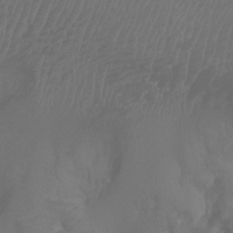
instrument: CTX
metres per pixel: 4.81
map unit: Ht
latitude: -0.6519
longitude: -18.1389
